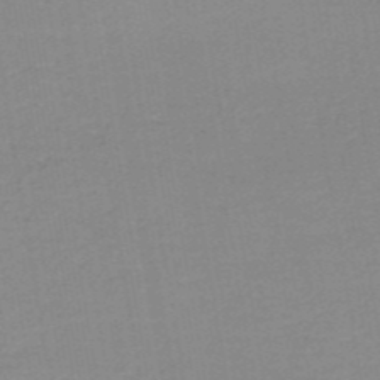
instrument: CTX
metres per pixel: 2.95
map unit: HNb
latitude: -49.8423
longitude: -48.9703
